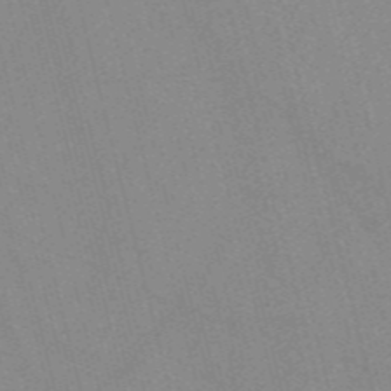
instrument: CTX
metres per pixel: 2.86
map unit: Nve
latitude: -56.9541
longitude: 51.5399
